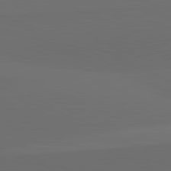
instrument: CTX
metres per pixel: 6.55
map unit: lApd
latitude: 82.0822
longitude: 134.7085
